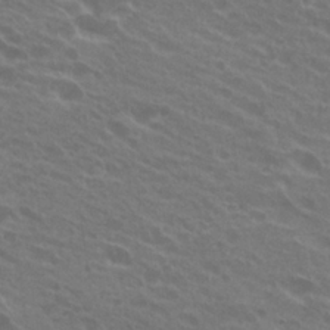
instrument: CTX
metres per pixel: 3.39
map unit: Hto
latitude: 24.1199
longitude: -38.3089
